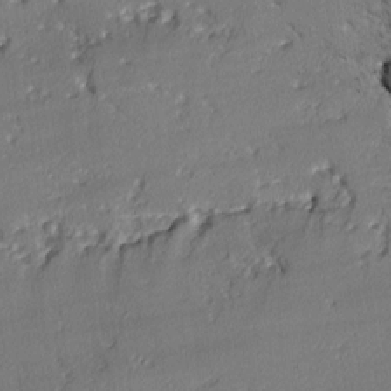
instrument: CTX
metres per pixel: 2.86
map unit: lAvf
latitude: -2.5951
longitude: -108.9324
